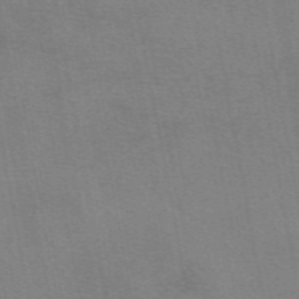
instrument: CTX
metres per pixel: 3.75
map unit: eAb
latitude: 50.0444
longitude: 105.1431
